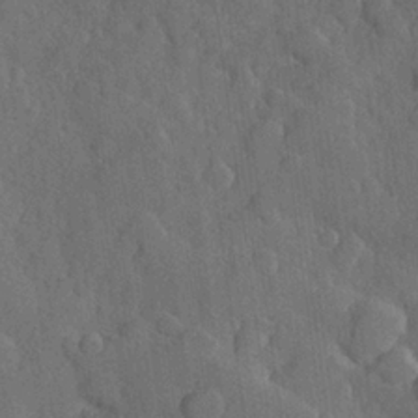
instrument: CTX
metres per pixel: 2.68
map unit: Hve
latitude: 24.5734
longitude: 149.3321
